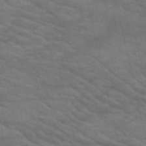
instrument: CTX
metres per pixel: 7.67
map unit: HNb
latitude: -53.2187
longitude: -44.7246
